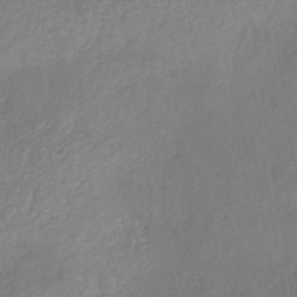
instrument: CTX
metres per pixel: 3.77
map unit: HNb
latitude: -33.1243
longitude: 55.9556
